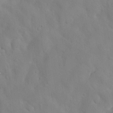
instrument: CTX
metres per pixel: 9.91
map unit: Nhu
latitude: 26.8380
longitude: -72.4601
